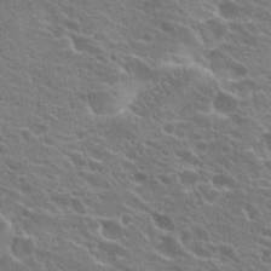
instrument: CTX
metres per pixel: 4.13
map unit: Hto
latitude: 19.9150
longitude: -33.8016
